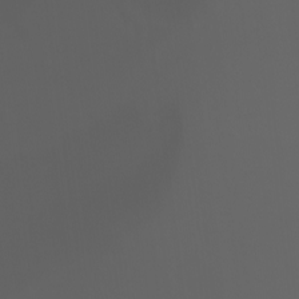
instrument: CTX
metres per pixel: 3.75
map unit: Ht
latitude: -3.2753
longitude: -60.6112
